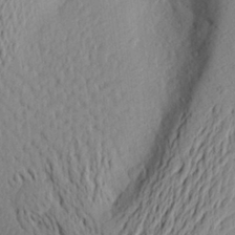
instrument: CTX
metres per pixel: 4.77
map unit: Aa
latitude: 26.2901
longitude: -146.0255
